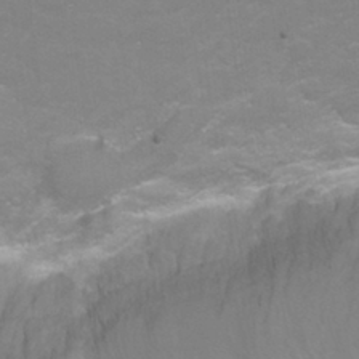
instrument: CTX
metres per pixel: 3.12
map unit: Nhu
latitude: -6.0661
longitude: -48.5168
